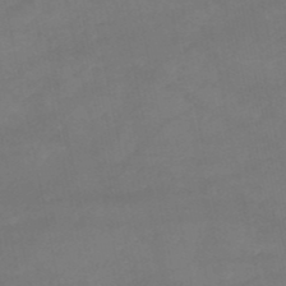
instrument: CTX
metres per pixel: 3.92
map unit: HNb
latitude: -50.7274
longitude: -40.3467
